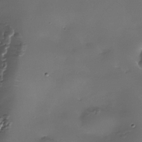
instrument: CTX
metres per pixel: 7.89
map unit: Nhe
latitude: -35.6911
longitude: -92.4412
